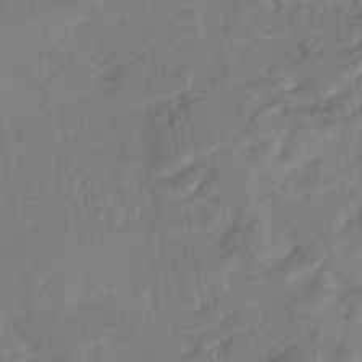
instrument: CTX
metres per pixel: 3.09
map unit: HNhu
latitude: -41.8422
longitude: 91.5399
